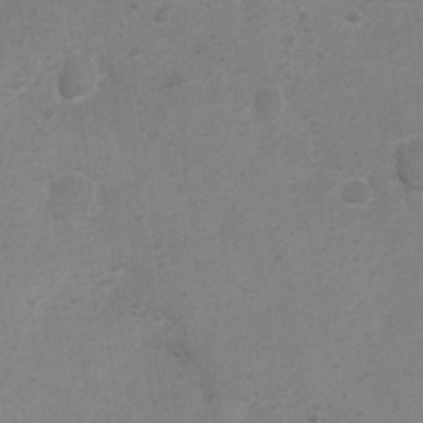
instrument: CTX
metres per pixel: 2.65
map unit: Ht
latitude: 3.2915
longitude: -28.4412
